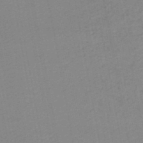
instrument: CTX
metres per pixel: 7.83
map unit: lHb
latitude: -46.6896
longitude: 60.8786
